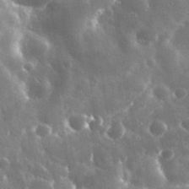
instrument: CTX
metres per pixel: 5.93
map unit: eHh
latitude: 34.4034
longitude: -57.4615
